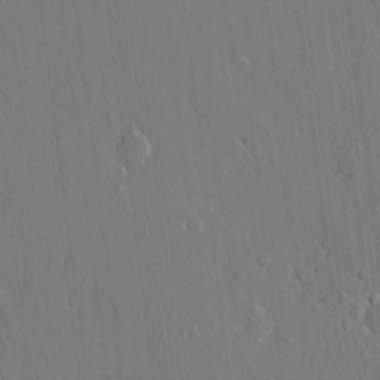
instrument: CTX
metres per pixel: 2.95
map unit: lAvf
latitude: 7.9150
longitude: 165.6911
